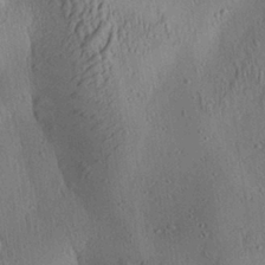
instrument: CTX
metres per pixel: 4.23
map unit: Aa
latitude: 27.4238
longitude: -135.8961
